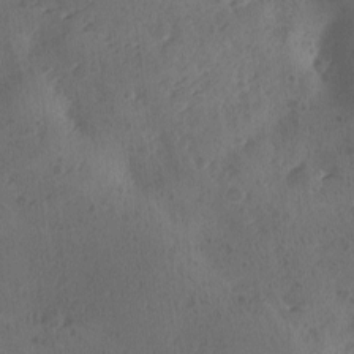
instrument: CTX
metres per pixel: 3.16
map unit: Ave
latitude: -9.5777
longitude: -118.4223
